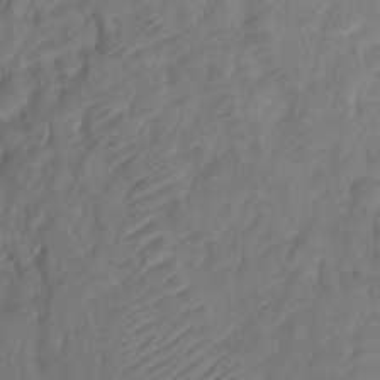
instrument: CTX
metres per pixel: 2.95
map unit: Ht
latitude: 1.8961
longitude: -35.0647
